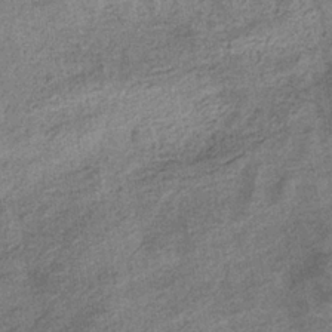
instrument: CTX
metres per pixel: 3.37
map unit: eHb
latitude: -35.2376
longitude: 78.2550
